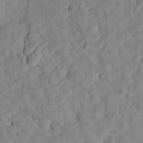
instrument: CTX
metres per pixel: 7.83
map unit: eHh
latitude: 24.9324
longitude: -79.7828
